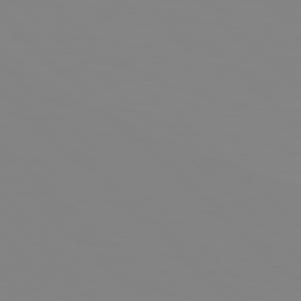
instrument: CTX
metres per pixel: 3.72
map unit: Hpe
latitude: 78.3090
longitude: 179.2376
